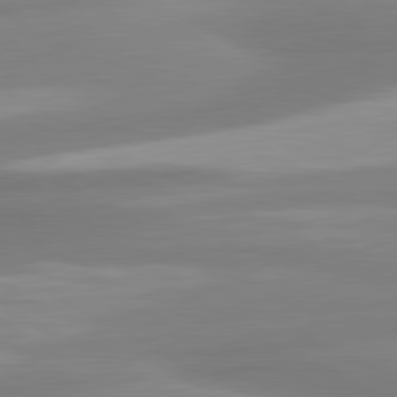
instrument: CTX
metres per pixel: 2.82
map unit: lApd
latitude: 80.9325
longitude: -175.9150
